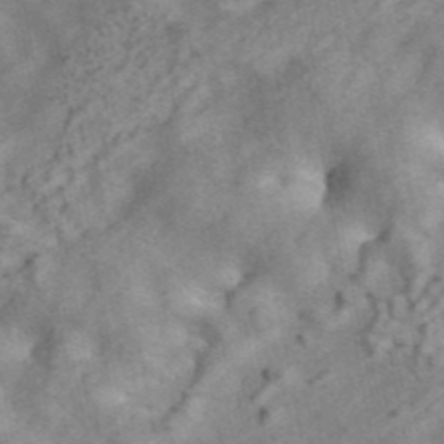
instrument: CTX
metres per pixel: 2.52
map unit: ANa
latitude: 42.6113
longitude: 17.8423
